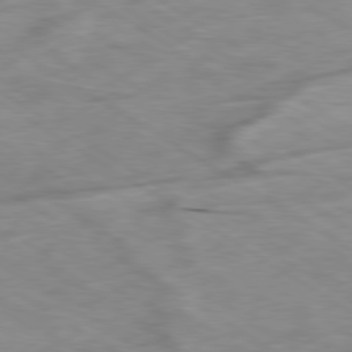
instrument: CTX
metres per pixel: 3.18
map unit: Ap
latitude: -80.2362
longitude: -72.3846
